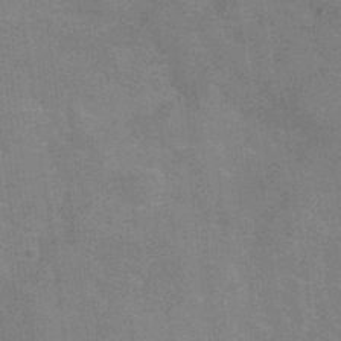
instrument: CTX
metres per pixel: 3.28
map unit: Hve
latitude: -31.4454
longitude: 95.4076
